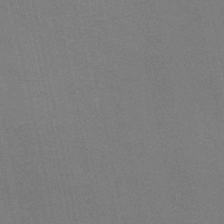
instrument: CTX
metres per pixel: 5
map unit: HNb
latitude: -49.3888
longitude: 59.5588
